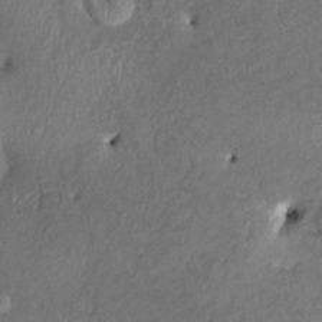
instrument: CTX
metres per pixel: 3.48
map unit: HNhu
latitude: 4.2522
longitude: 6.8219
